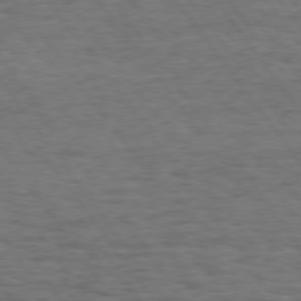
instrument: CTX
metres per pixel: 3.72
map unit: Hpe
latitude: 74.4034
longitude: -152.4979
